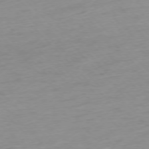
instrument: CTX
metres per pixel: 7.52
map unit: Ap
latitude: -76.7841
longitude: -63.1781
